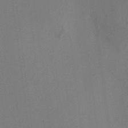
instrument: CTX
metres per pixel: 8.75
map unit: HNhu
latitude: 8.1956
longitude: -0.7624
